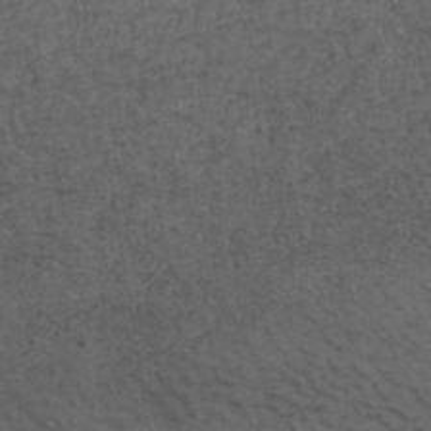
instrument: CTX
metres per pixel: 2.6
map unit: ANa
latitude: 39.3293
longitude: 22.6519
